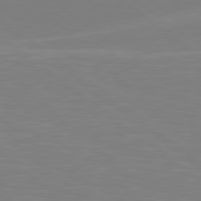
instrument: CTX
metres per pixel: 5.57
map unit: Hpe
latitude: 78.9514
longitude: -148.8380
